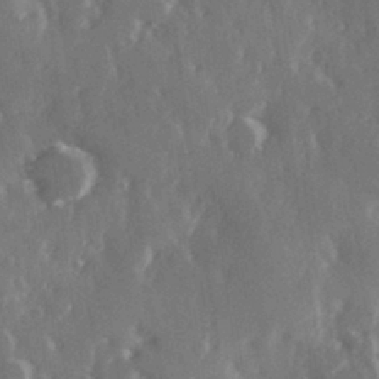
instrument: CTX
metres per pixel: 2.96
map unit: Hve
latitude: 28.4412
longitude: 149.2376
